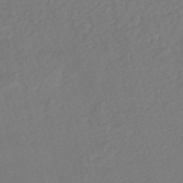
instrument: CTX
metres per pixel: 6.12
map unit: HNhu
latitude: -48.4629
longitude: 98.1039
